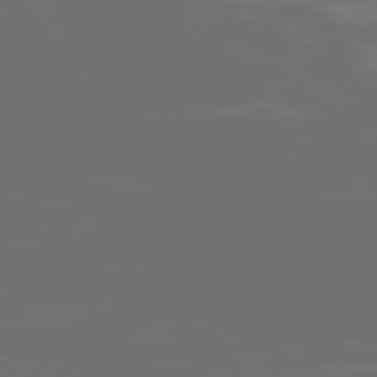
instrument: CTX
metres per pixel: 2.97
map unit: Hpe
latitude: -73.7288
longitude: 6.0472
